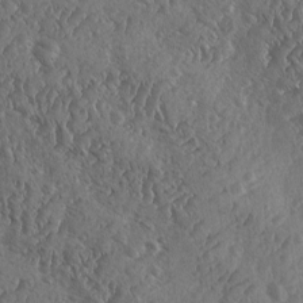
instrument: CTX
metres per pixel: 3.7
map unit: Ave
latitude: -9.7478
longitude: -118.8569
